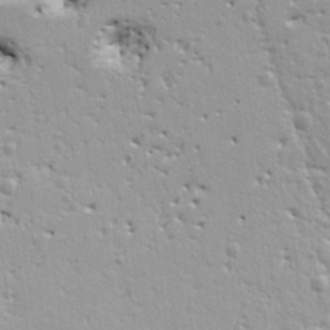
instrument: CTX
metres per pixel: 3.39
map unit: Ht
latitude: 9.1781
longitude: -76.6301
